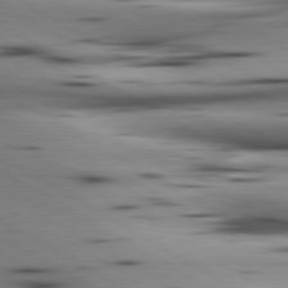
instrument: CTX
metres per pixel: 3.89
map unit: lApd
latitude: 80.4034
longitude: 160.1795
